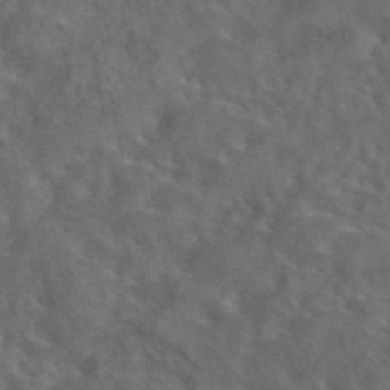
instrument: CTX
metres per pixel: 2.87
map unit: eAb
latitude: 43.9906
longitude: 109.5588
